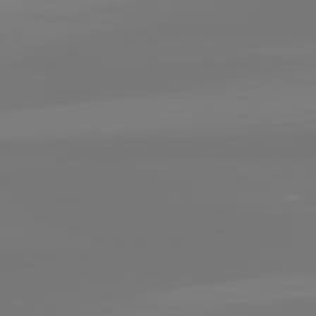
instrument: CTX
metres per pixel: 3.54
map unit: lApd
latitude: 81.7639
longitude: -176.0444
